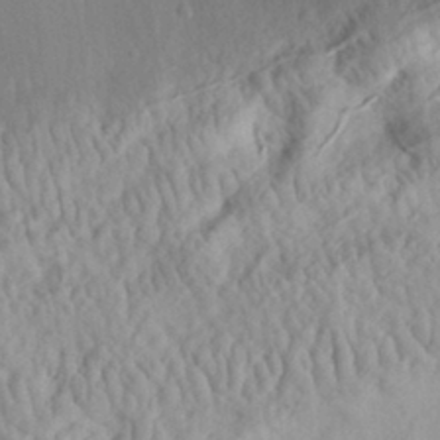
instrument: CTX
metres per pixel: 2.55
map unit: eHh
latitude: 30.2334
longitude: -73.7639
